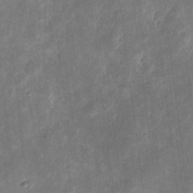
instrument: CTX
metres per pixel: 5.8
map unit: eHh
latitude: 8.5168
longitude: -71.8394
